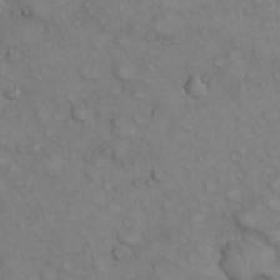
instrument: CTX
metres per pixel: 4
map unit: eHh
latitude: 22.1011
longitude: -59.6316
